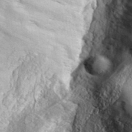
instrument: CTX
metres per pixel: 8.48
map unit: eHh
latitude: 36.7058
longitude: -80.1956
